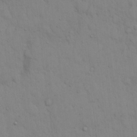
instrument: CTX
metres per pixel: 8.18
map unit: eHh
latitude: 16.2523
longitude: -62.6680
